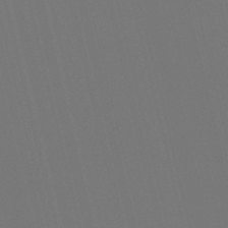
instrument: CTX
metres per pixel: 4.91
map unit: lHb
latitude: -47.6155
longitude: 61.0109
